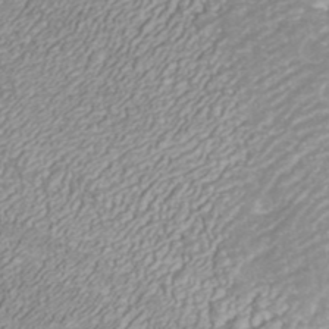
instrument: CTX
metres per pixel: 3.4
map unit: ANa
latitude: 41.7638
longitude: 27.2942
